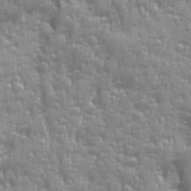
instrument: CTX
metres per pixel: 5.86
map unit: Ave
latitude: 12.7246
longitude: -103.8772
